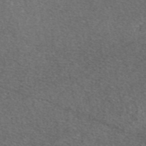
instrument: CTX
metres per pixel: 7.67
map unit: eAb
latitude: 47.5371
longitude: 107.5399
